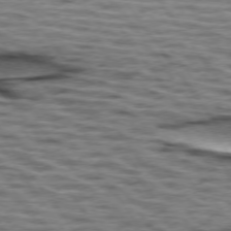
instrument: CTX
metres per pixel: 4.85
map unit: lApd
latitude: 74.3656
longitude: -53.4805
